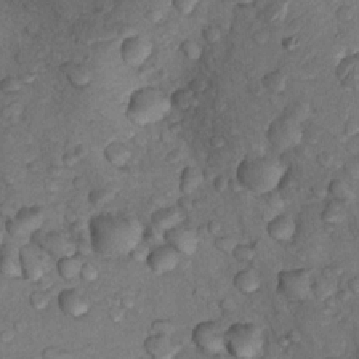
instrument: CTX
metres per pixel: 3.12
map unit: Nhu
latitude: 8.8569
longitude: -25.2914
